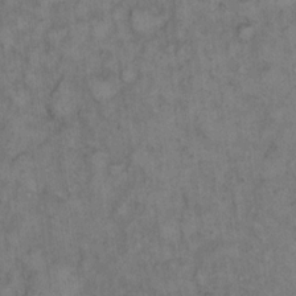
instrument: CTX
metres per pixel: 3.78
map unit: eHh
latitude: 12.0444
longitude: -62.6113
